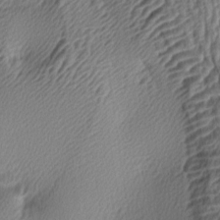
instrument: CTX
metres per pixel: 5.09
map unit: lAa
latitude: -5.4454
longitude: -123.1214
